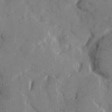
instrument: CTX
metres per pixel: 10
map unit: eHh
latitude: 8.5735
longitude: -64.7246
